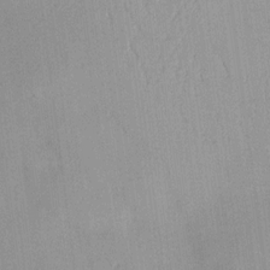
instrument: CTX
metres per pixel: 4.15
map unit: HNhu
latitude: 14.1578
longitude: 12.7085
